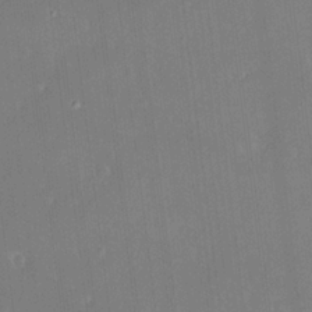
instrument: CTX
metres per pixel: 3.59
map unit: HNhu
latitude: 6.1956
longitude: 10.9353
